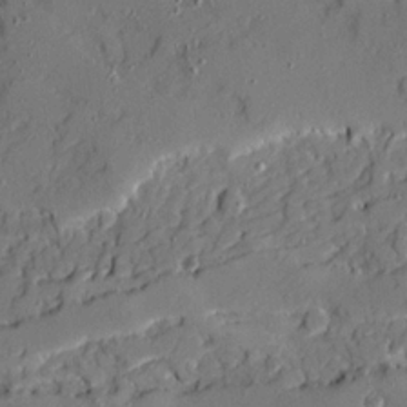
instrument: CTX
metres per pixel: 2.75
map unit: Ave
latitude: 20.1956
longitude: -129.1403
